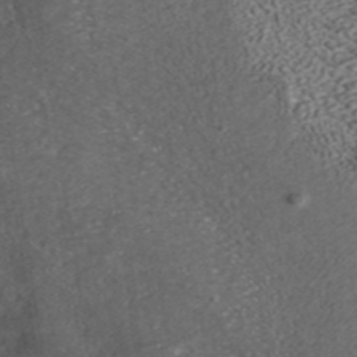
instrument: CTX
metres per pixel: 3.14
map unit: ANa
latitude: 37.3671
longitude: 18.0472
